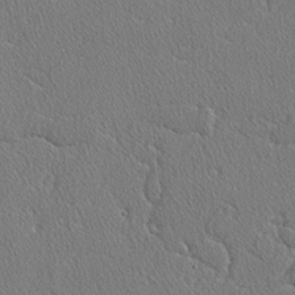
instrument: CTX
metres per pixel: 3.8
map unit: lAvf
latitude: -3.5966
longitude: -108.6490
